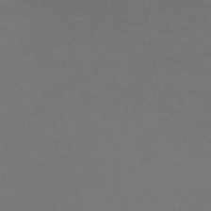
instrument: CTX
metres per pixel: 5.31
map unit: HNb
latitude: -51.3887
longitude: -42.6302
